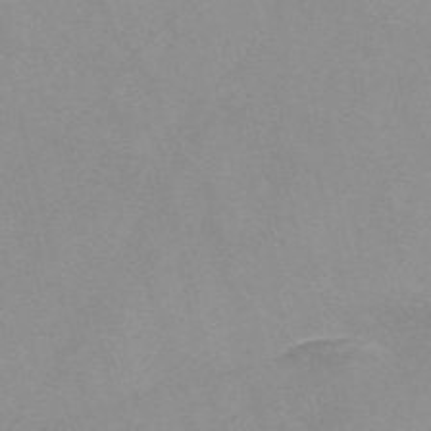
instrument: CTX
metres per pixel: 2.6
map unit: Nve
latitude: -57.3132
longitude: 59.2564
